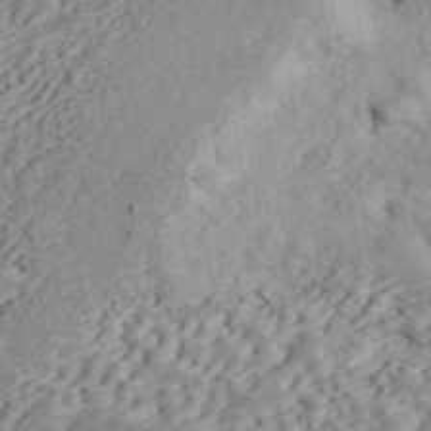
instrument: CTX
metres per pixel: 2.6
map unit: ANa
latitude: 44.5734
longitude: 45.7667
